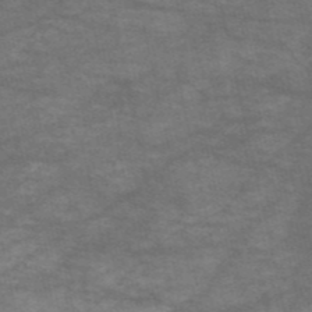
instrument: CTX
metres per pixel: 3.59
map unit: HNb
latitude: -53.6532
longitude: -43.4238
